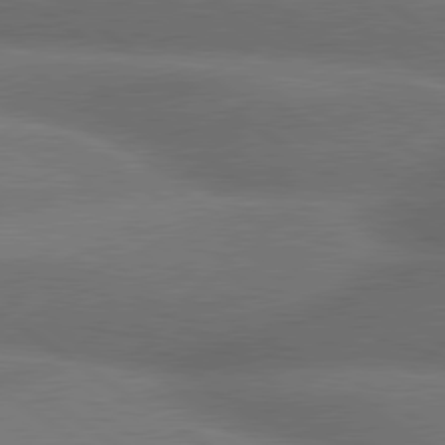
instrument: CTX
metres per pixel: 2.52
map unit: lApd
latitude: 79.7828
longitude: -153.9339
